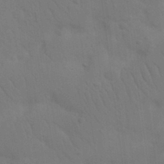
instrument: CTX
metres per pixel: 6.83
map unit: Nhu
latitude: 22.1389
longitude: -73.9151
